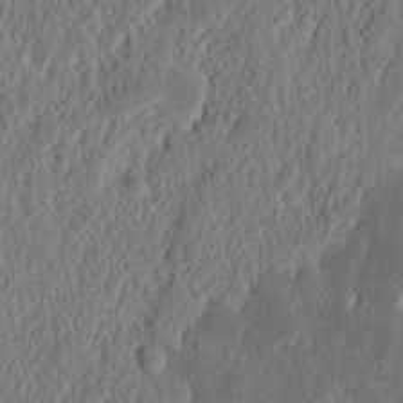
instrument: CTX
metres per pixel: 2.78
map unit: Nhu
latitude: 14.2334
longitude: -73.8962
